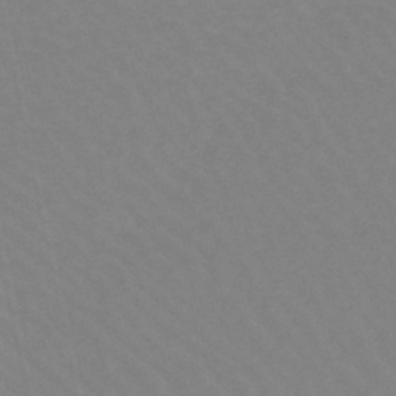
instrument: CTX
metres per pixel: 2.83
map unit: lHb
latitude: -45.1620
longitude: 67.0864
